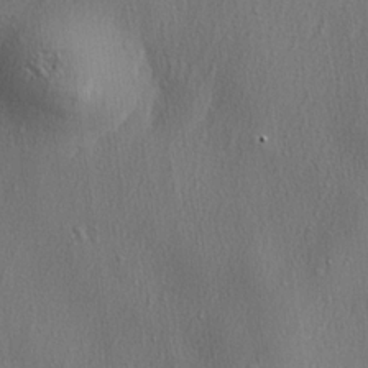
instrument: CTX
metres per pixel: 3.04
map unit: lHvf
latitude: 22.8758
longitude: 141.4454
